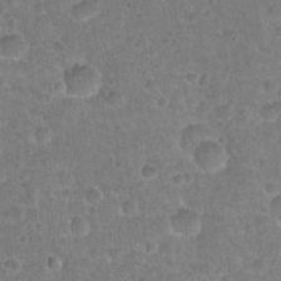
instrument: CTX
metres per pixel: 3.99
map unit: Hto
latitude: 21.8017
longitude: -48.1767
